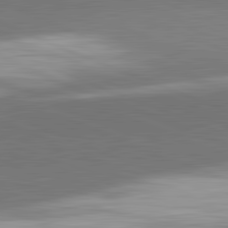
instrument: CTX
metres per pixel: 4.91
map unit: lApd
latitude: 82.3656
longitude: 151.6155
